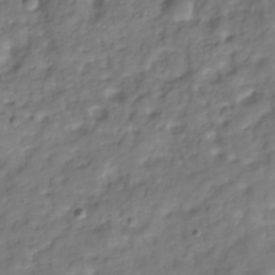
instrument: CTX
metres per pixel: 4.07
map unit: Hve
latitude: -30.1983
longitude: 92.4818
